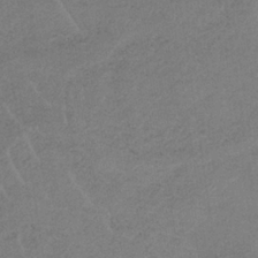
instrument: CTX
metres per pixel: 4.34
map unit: HNb
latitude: -32.6897
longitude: 63.3698
